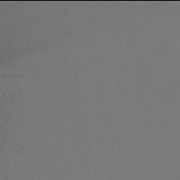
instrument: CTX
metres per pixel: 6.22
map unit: eHb
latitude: -46.0094
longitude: 80.9542
